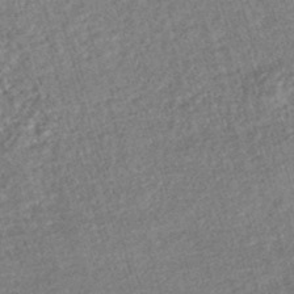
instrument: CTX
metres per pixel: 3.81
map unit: HNhu
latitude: -47.1809
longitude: 99.5588
